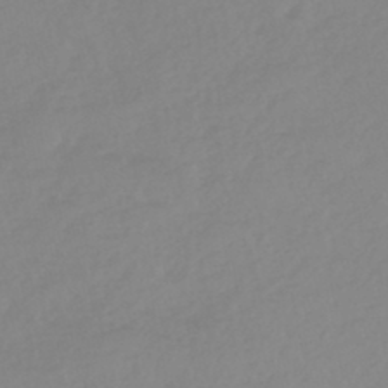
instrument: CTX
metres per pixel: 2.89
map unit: eHb
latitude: -45.1431
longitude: 84.6707
